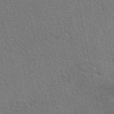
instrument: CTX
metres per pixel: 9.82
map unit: eAb
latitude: 49.6505
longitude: 114.2739
